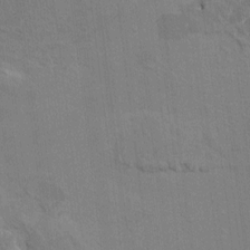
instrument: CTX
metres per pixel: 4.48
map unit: HNhu
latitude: 7.5182
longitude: -4.8191
